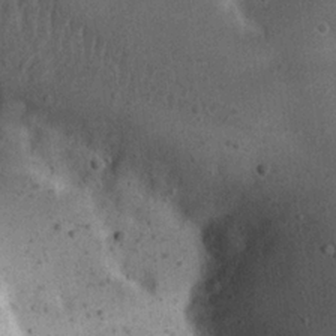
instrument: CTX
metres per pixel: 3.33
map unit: Nhu
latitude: 22.4790
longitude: -71.5938
